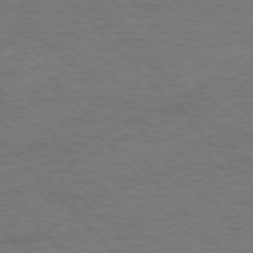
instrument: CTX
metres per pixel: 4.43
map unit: Ap
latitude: -76.9164
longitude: -95.1781
